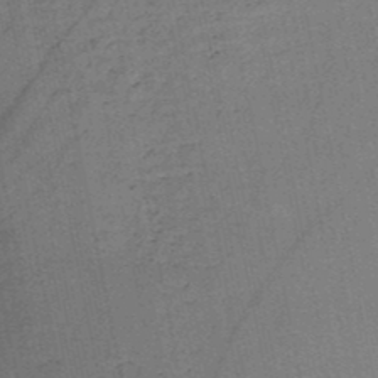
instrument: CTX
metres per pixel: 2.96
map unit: HNb
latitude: -48.5952
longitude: -39.8772
